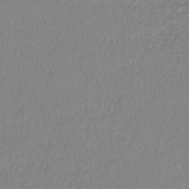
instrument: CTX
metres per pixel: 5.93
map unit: lHb
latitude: -41.2376
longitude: 64.4818
